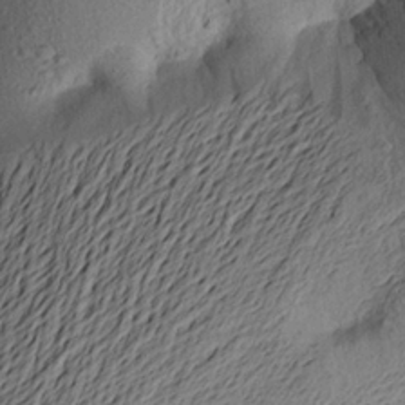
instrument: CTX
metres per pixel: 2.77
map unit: Aa
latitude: 23.5938
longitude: -149.7828
